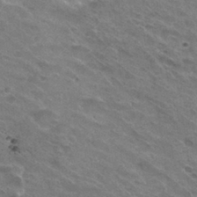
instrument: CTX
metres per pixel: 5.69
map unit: Hto
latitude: 30.8758
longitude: -45.4048
